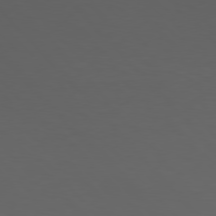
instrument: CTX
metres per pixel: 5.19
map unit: Hpe
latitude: 77.0458
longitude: -166.8569
